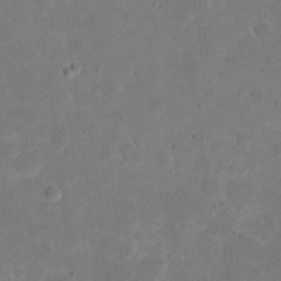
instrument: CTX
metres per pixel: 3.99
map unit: eHh
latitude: 20.3845
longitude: -63.4994
